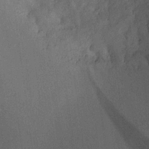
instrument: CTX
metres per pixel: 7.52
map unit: Aa
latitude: 18.8947
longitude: -144.3089
